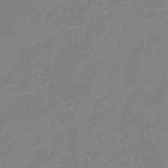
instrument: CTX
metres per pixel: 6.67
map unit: lHb
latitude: -41.1809
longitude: 61.1809
